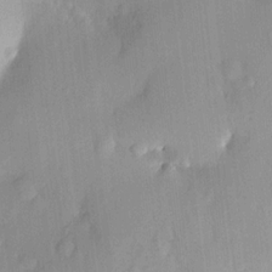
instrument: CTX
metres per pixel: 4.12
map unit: HNhu
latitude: 13.9528
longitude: 12.8597
